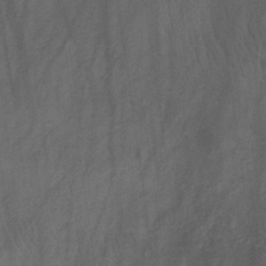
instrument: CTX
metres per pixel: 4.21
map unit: HNb
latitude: -32.0661
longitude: 63.5399
